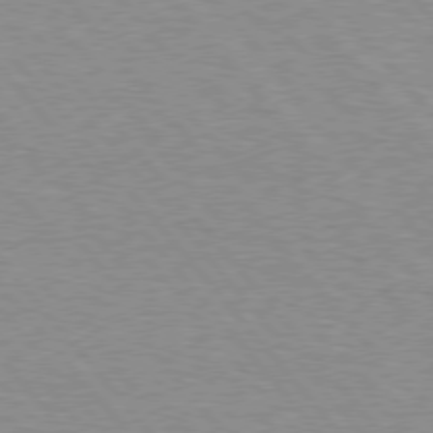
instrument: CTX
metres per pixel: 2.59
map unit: Hpe
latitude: 76.1577
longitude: -157.1025
